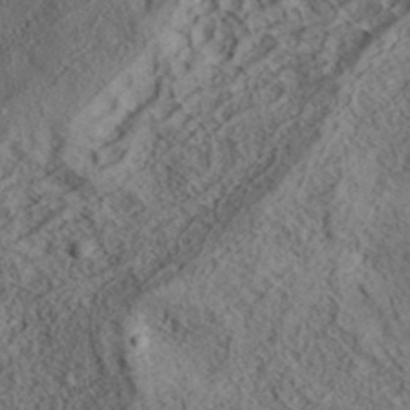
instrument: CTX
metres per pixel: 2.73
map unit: eAb
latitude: 36.5923
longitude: 107.8233
